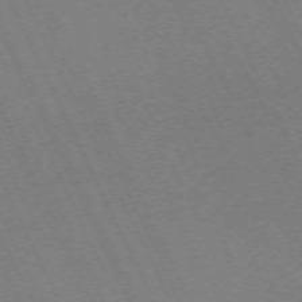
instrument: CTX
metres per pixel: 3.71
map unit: Hpe
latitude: -71.3510
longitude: 12.8408
